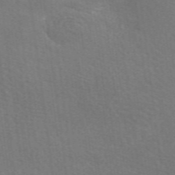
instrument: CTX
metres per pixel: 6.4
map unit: eAb
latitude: 51.0458
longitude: 113.1242
